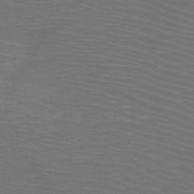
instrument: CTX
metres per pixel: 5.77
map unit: HNb
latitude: -48.7275
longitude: -45.5182
